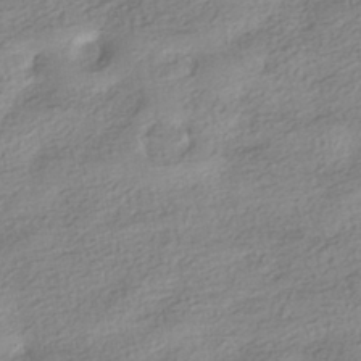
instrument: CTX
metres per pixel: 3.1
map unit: HNhu
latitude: -40.6518
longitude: 96.3495
